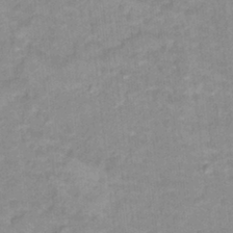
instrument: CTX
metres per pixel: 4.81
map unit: Hto
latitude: 17.1781
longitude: -35.2348
